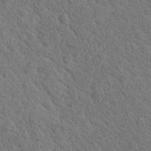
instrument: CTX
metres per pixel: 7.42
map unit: Hto
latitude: 18.6679
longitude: -36.3279
